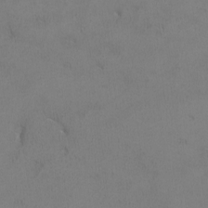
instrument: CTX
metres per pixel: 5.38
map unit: lHvf
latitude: -12.8597
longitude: -99.7260
